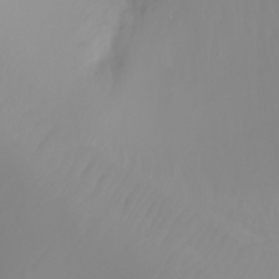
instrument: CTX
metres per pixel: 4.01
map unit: Ht
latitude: -2.1227
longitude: -62.0633
